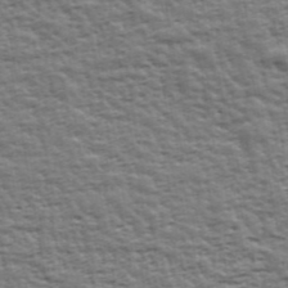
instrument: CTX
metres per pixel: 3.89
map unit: Ave
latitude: 43.3104
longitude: -112.2900
